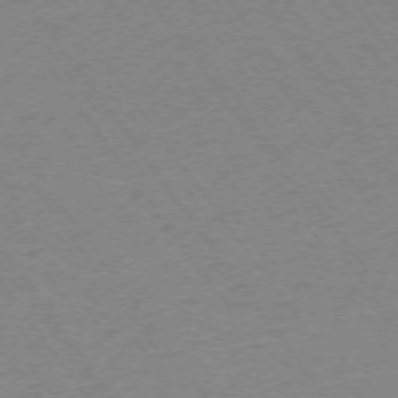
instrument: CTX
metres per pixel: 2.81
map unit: Ap
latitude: -74.2551
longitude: -77.3670
